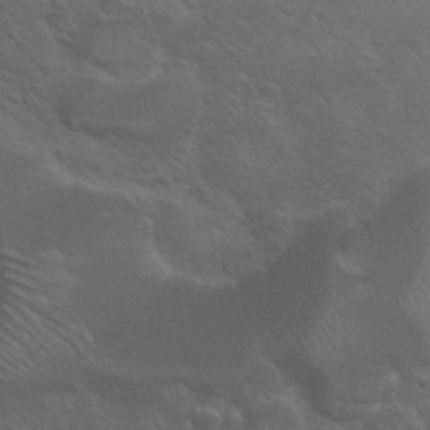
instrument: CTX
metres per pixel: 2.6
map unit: Nhu
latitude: 24.3467
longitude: -52.5924
